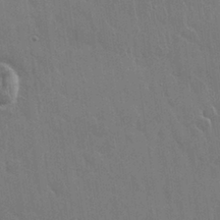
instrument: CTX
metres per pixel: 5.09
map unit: Nhu
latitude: 28.4223
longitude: -62.5168
